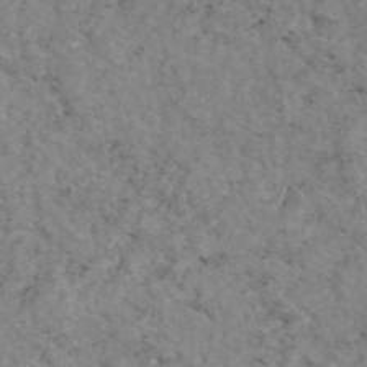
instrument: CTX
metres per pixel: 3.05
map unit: eAb
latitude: 47.2726
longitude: 113.2376
